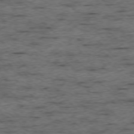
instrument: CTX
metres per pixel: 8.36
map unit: Ap
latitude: -76.4440
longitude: -90.9703
